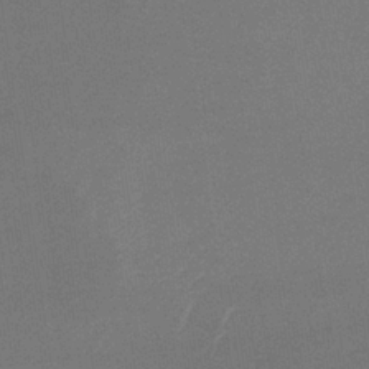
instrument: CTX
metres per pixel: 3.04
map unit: lHb
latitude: -34.2550
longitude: 68.1605
